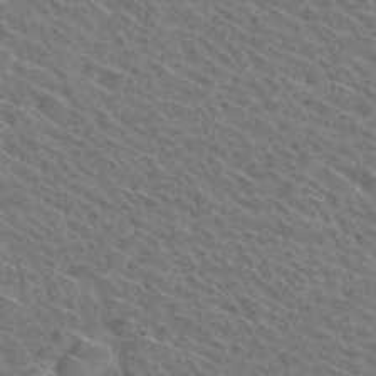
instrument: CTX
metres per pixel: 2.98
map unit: Hto
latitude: 31.4994
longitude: -47.0459
